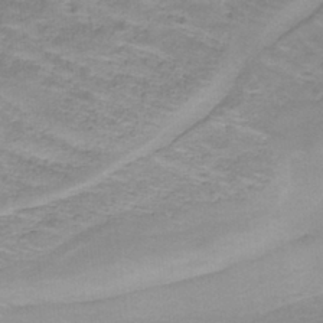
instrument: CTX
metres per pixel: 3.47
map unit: lHb
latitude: -42.1038
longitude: 58.2172
